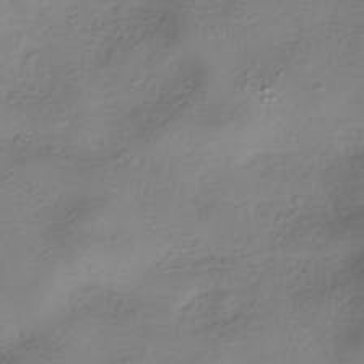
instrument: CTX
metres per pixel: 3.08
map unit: HNhu
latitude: -41.0108
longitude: 99.7100
